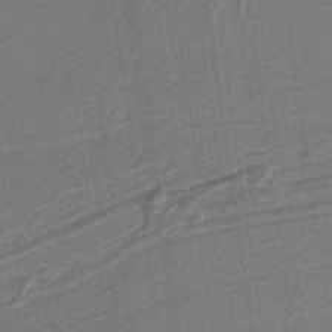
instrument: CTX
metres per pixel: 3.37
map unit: lHb
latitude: -38.8786
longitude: 55.5588
